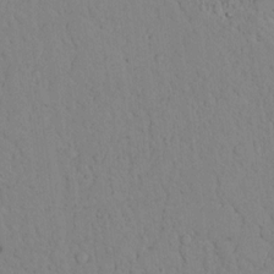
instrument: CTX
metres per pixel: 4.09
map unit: lAvf
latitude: 8.8002
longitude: 168.9919
